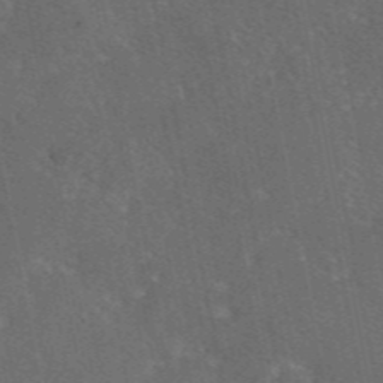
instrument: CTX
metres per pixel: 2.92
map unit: eAb
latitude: 46.1767
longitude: 108.6707
